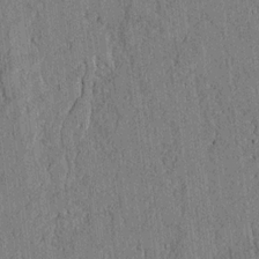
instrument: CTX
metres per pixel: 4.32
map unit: lAvf
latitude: 5.3104
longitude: 169.5588
